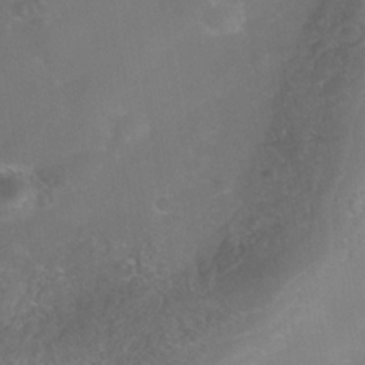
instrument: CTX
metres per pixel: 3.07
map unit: Nhe
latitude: -38.2929
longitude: -113.0080
